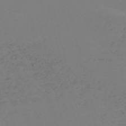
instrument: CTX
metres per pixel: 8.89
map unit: Nve
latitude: -57.2376
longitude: 53.3509
